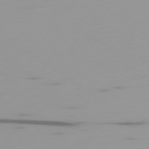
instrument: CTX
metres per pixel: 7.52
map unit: Ap
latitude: -78.8219
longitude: -61.4048
